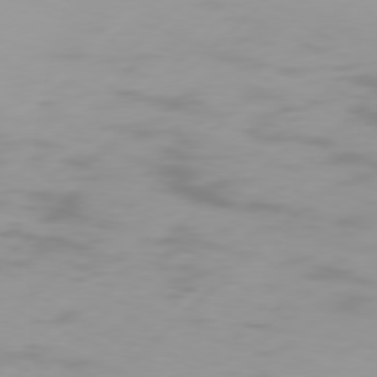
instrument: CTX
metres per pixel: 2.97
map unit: Hpe
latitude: 77.4615
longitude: -138.1956
